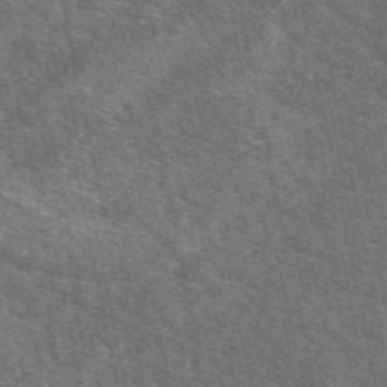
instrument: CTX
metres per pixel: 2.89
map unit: eAb
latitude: 49.5938
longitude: 115.9745
